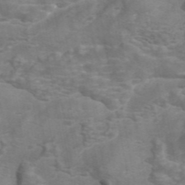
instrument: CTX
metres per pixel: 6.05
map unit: ANa
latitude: 44.8002
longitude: 26.9352
